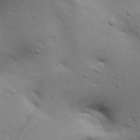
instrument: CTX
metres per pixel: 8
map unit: lAa
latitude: 18.9324
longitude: -138.4601
